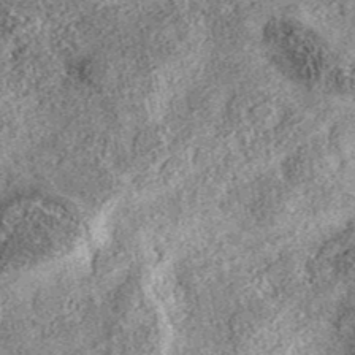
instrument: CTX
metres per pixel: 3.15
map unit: eAb
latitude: 37.4237
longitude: 110.5196
